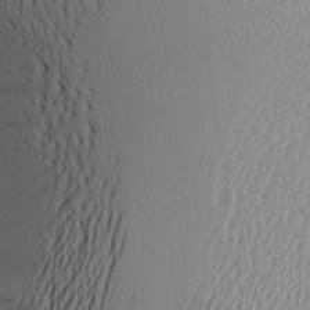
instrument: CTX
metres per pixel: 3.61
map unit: Aa
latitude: 21.9150
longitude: -145.4804
